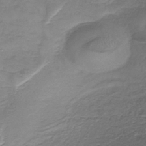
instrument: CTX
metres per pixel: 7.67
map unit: lHb
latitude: -38.6897
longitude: 60.9542
